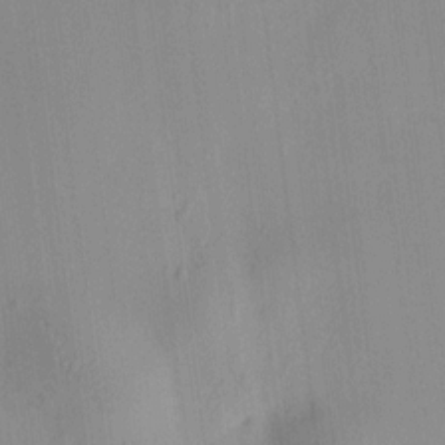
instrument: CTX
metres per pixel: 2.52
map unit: HNhu
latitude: 8.2145
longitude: 13.6155
